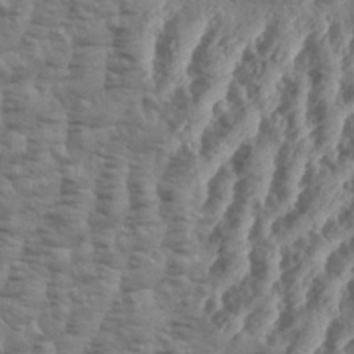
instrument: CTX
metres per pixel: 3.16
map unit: eHh
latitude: 34.9135
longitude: -136.0255
